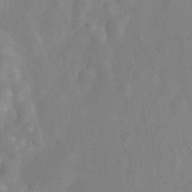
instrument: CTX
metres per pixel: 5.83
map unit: Nve
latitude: -24.7274
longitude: 107.5777
